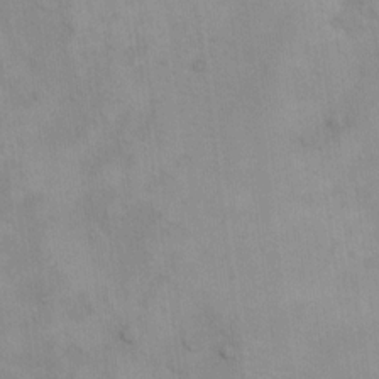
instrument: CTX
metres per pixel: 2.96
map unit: eHh
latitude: 16.1578
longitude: -66.1766
